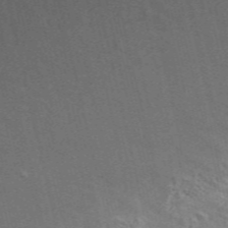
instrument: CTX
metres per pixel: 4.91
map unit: ANa
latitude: 49.2915
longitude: -72.5357
